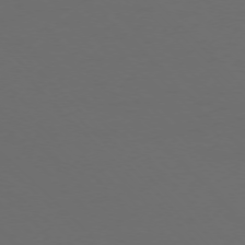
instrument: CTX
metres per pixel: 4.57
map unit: Ap
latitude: -75.7856
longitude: -68.1956
